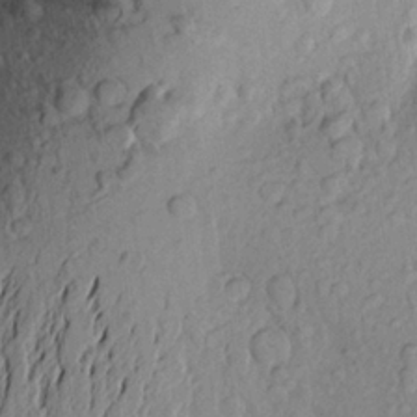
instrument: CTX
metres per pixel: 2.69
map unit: Aa
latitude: 22.2145
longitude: -149.8772
